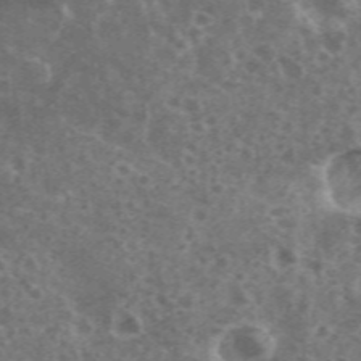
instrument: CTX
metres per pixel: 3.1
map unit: eHh
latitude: 35.4426
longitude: -59.7828
